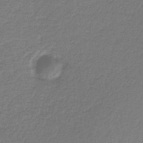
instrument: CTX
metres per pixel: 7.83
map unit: HNb
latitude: -34.5763
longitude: 52.5762
